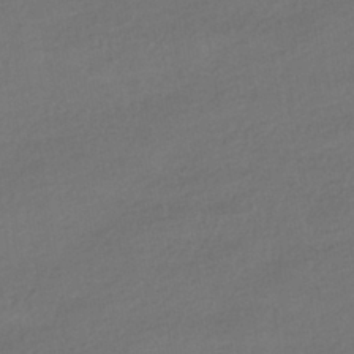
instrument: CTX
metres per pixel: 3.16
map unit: HNhu
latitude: -41.7100
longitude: 95.2376
